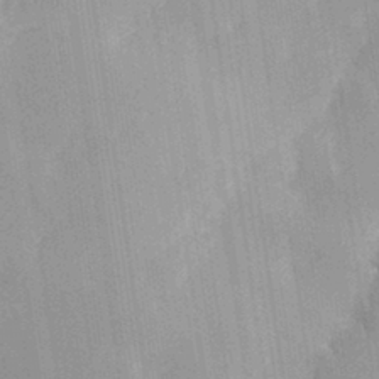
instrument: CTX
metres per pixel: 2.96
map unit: Hve
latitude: 30.8002
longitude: 149.4644
